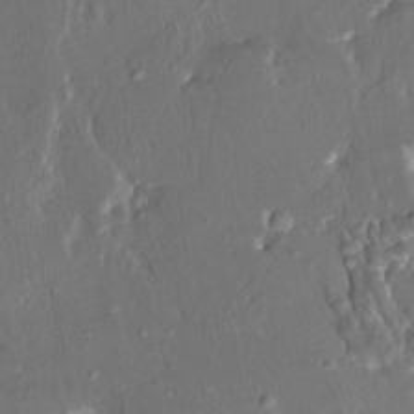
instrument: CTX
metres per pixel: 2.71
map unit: HNhu
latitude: 5.8583
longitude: 10.7085
